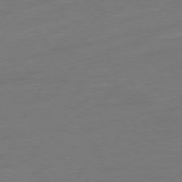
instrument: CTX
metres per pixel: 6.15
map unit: Ap
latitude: -78.8597
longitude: -67.4615
